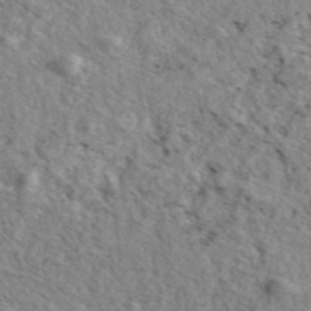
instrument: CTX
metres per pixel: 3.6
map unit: eAb
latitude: 44.9513
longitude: 113.5210
